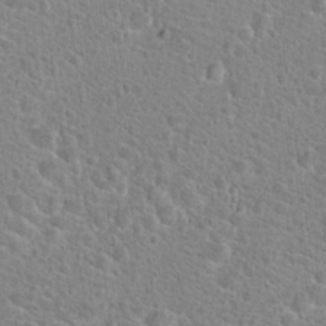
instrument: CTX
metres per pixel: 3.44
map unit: Hto
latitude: 24.1955
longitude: -48.8002
